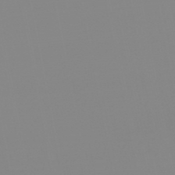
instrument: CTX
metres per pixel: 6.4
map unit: eHb
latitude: -48.6897
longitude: 84.8408
